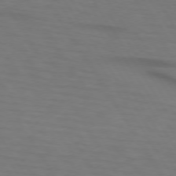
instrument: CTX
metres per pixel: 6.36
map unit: lApd
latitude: 73.4805
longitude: -75.1214
